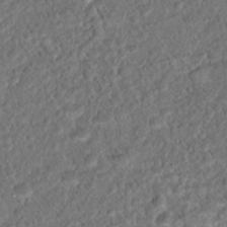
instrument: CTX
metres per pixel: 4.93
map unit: Hto
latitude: 17.2159
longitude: -37.4616
